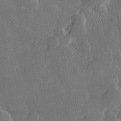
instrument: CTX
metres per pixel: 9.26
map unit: Hve
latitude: 27.9150
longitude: 145.1431
